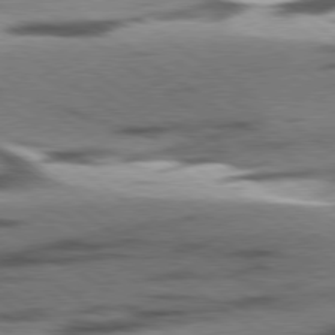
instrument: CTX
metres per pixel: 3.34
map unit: lApd
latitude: 78.8569
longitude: -51.5749
